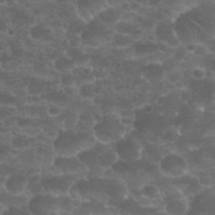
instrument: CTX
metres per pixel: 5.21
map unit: Nhu
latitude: 25.8961
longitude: -51.5182
